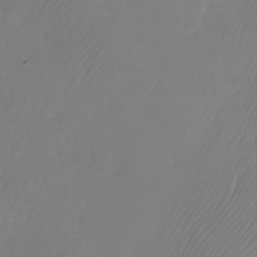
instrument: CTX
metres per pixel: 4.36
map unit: Nhu
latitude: -26.1794
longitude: -71.2915
